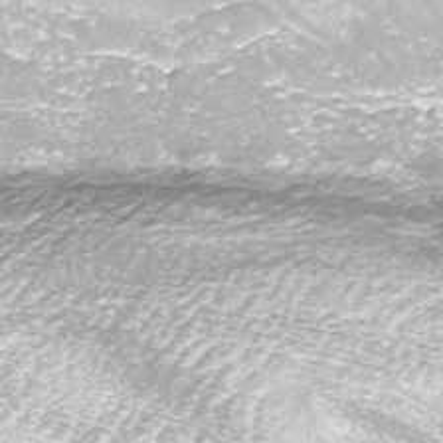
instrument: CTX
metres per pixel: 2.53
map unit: ANa
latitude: -41.5588
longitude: 104.3873
